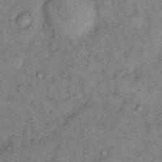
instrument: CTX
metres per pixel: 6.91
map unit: eHh
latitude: 12.0444
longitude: -62.6869
